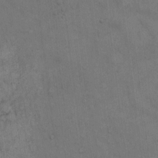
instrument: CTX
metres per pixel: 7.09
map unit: Hto
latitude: 15.0648
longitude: -61.4615
